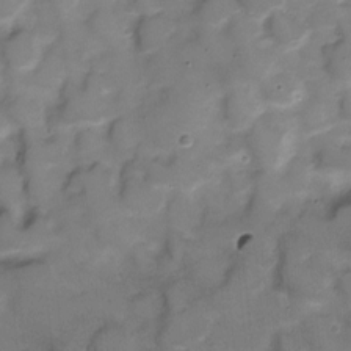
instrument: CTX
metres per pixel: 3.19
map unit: Nve
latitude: -20.9919
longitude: 104.7463
